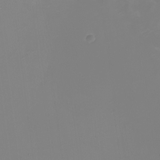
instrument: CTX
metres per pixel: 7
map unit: Nhu
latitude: -8.3684
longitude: -83.9339
